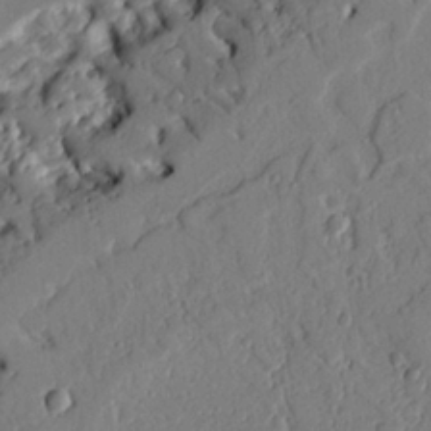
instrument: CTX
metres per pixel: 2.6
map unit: Ht
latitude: 9.2915
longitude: -78.1767
